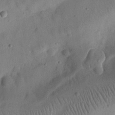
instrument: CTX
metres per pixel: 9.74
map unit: eHh
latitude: 25.3670
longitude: -68.8191
